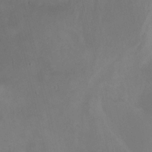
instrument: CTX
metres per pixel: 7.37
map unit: Htu
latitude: -6.8975
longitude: -66.5734
